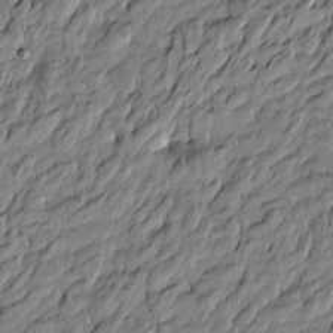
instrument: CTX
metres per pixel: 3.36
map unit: Htu
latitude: -6.4062
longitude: 177.7289
